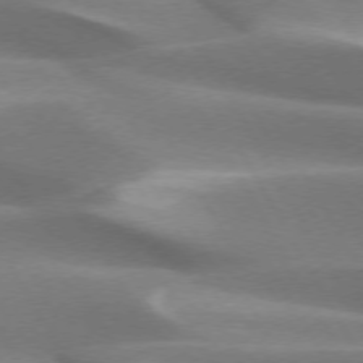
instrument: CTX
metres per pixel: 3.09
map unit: lApd
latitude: 73.4049
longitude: -51.1403
